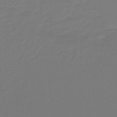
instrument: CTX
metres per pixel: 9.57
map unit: lHb
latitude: -43.0297
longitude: 63.9367
